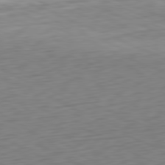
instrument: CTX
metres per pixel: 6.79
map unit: Ap
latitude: -81.5777
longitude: -59.8772
